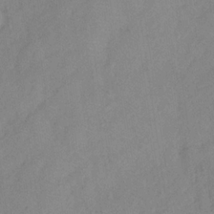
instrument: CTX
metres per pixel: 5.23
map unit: Hve
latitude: -32.4818
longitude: 92.0850
